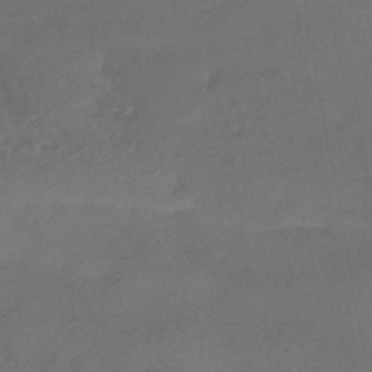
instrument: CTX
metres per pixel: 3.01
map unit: HNhu
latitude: -43.8989
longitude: 91.6533
